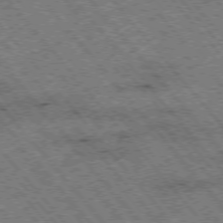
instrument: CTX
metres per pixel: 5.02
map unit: Hpe
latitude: -76.4062
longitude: -20.3279
